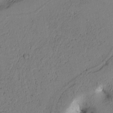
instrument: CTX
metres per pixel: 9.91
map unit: Htu
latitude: 1.6127
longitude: 175.7288
